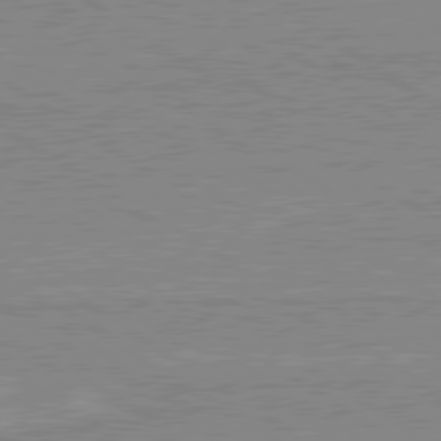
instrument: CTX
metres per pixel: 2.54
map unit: lApd
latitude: 80.0822
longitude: 170.5007
